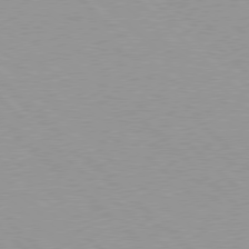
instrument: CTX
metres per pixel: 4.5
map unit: Hpe
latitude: 77.6882
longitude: -153.3104
